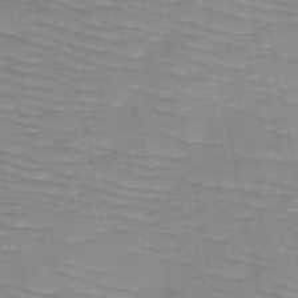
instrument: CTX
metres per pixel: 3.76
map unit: HNb
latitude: -49.2565
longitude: -49.8961
